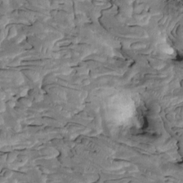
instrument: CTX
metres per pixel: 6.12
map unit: Htu
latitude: -1.7856
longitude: 149.3132
